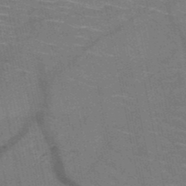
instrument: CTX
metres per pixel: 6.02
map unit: HNb
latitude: -51.1053
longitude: -44.3278
